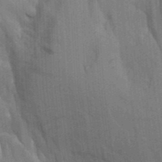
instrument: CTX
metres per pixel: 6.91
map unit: Aa
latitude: 9.5749
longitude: -126.6113
